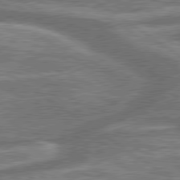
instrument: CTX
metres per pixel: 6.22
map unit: lApd
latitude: 79.9528
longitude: -171.2159
